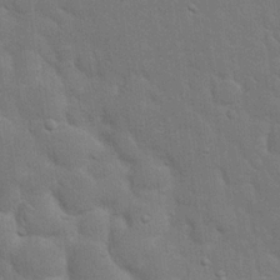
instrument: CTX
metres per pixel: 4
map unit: eHh
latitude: 19.5182
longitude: -62.4790
